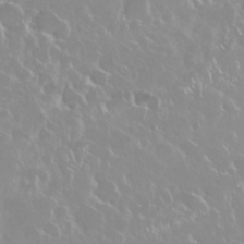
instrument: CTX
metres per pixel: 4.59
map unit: Nhu
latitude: 28.6301
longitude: -61.4237
